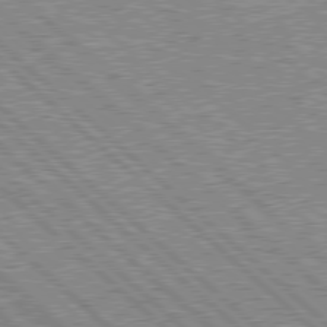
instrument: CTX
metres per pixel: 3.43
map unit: Hpe
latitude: 78.0822
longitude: -159.2348
